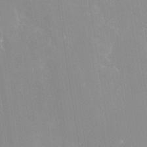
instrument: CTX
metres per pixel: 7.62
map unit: Nhe
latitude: -28.1795
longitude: -110.1956
